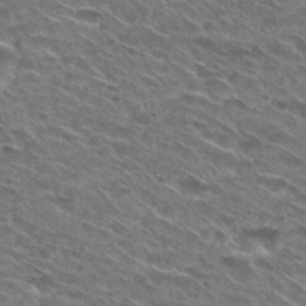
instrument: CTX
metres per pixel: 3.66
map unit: Hto
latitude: 29.6505
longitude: -47.1592
